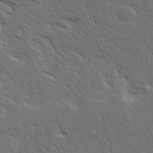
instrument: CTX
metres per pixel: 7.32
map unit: Ave
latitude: 14.6491
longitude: -139.1403
